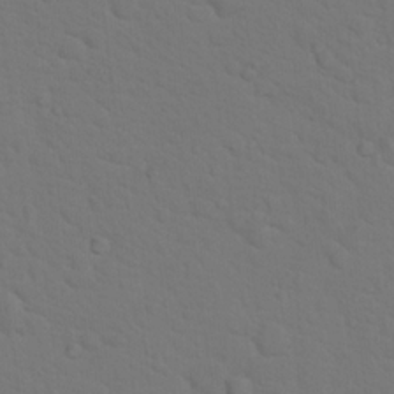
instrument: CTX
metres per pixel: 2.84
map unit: Hto
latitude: 18.5734
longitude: -33.9528
